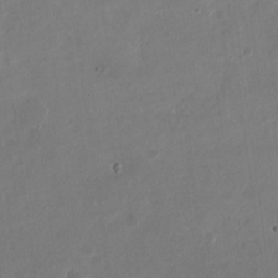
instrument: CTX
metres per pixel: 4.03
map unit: Nhu
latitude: -28.4818
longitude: -70.4979
